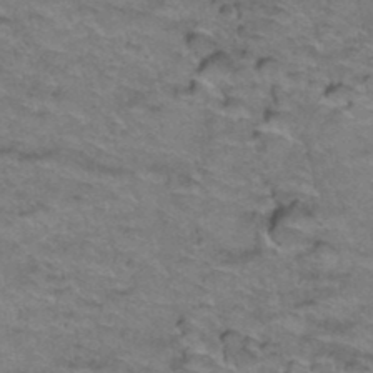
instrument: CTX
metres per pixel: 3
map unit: Hto
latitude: 38.3845
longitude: -43.6883
